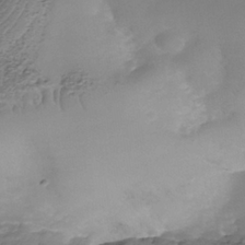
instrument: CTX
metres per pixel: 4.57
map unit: Nhe
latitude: -38.3873
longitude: -116.8569
